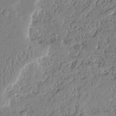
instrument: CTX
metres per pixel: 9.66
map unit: Aa
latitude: 10.8569
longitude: -128.9325
